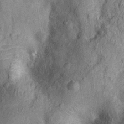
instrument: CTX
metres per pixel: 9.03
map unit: Nhu
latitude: -12.7085
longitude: -23.7638
